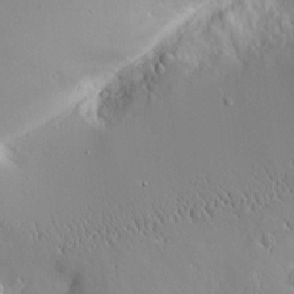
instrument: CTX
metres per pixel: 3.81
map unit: Aa
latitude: 9.9339
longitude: -129.3859
